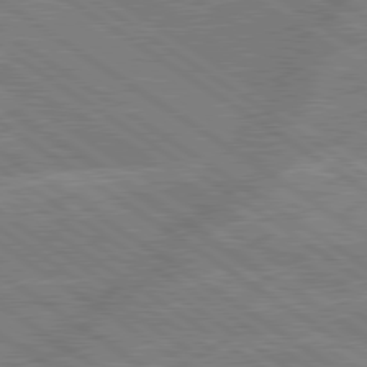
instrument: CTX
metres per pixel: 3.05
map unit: lApd
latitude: 79.4805
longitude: -161.8772
